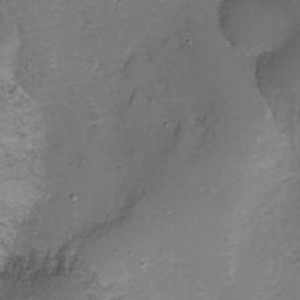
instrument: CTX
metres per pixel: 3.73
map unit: Ht
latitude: -8.4818
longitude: -29.7260
